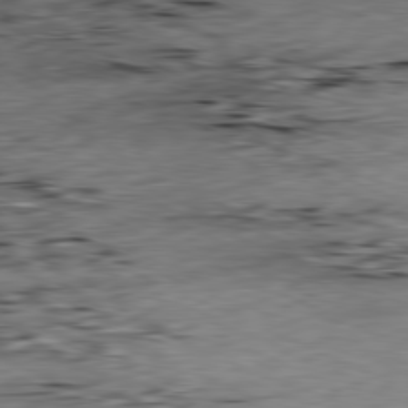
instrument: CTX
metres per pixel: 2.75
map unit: Ap
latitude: -81.1620
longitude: -97.1403
